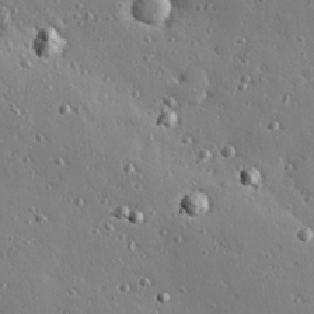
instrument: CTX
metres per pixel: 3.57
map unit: Hve
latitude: 26.4979
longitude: -92.9702
